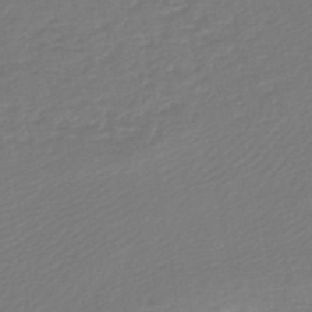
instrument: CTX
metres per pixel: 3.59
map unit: lHb
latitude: -45.8611
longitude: 60.0850
